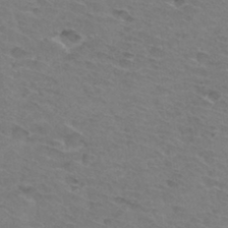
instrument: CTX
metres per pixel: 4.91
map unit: Hto
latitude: 33.3671
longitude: -45.6127
